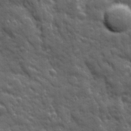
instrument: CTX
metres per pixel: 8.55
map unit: Ave
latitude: 19.3292
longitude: -133.5749
